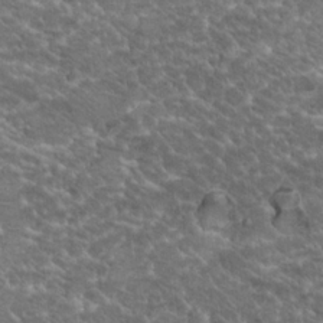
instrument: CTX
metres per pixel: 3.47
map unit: Hto
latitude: 19.4804
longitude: -36.0822
